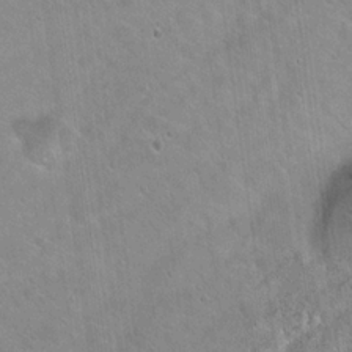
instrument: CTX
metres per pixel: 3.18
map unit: Hto
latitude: 20.1200
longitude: -53.5938
